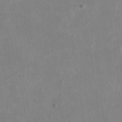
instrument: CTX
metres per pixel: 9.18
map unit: eHh
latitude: 19.1025
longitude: -71.1781
